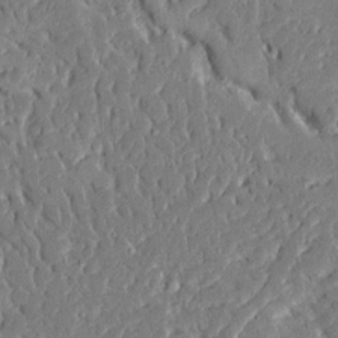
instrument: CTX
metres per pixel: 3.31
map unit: Ave
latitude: 15.7072
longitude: -140.1199
